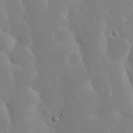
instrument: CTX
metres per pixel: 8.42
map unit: Nhu
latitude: 23.4993
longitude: -72.4979
